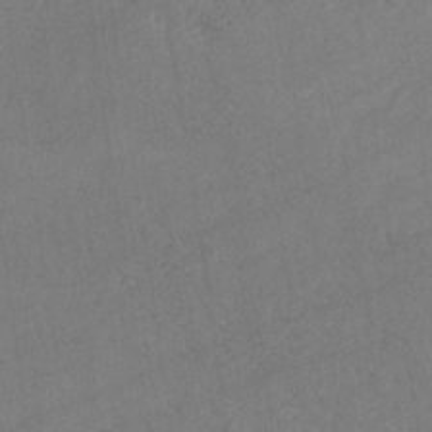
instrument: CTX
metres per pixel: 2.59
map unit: HNb
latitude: -32.6519
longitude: 63.6344
